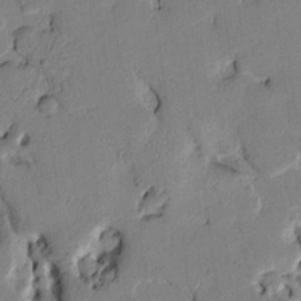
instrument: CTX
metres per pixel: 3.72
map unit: Htu
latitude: 3.5182
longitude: 179.1242
